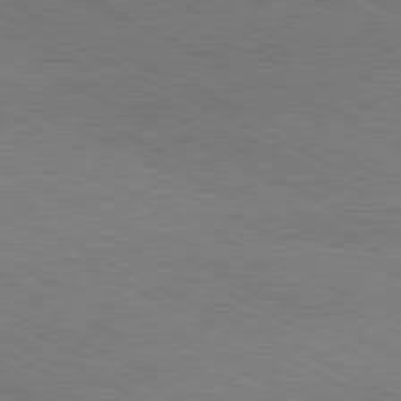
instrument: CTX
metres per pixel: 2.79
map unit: lApd
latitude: 79.8773
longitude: -128.7813
